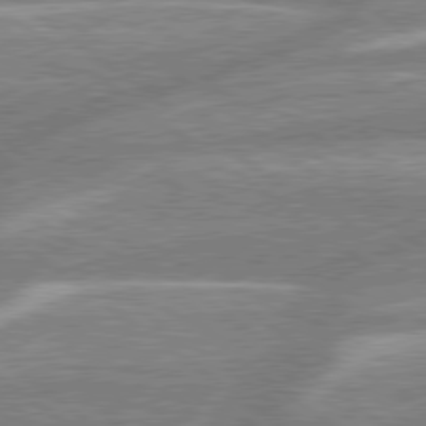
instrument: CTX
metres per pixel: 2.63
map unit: lApd
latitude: 79.0837
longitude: -159.0270
